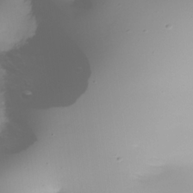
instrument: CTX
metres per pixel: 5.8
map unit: Nhe
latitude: -34.4629
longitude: -143.2159
